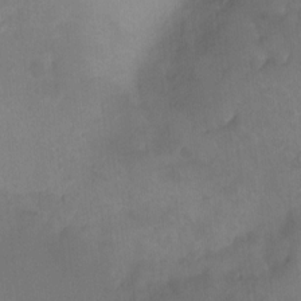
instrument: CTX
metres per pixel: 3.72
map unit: Ht
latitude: -9.7855
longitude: -39.5938
